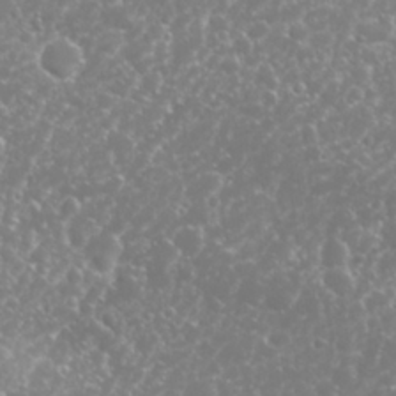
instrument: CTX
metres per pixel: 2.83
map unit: Nhu
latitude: 26.2712
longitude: -60.2900
